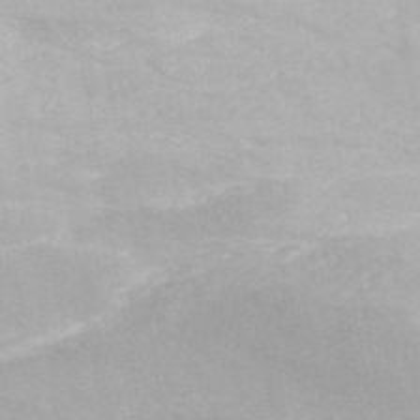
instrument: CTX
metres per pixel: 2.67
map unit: ANa
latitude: 46.6869
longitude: 50.0850
